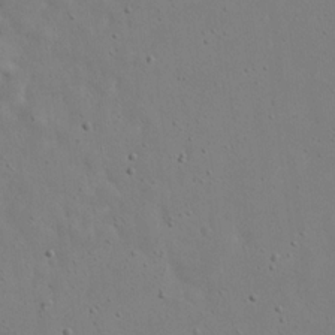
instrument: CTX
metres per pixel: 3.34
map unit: eHh
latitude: 18.4790
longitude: -71.6127
